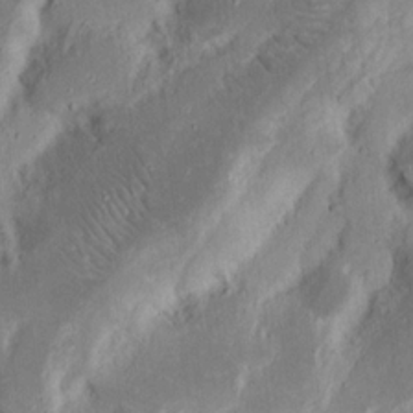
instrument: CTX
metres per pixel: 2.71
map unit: Nhu
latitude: 18.1577
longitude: -73.5183
